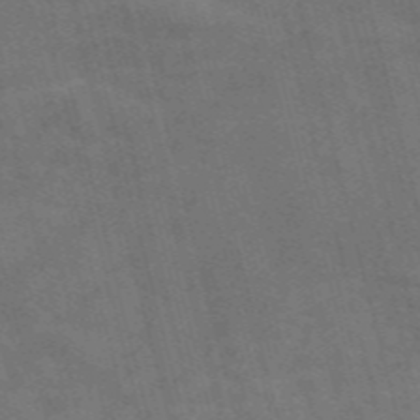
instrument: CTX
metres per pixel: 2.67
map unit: Nve
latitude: -58.6518
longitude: 66.4629
